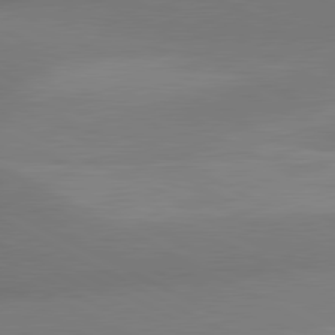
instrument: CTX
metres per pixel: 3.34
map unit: lApd
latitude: 80.8758
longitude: 127.3131
